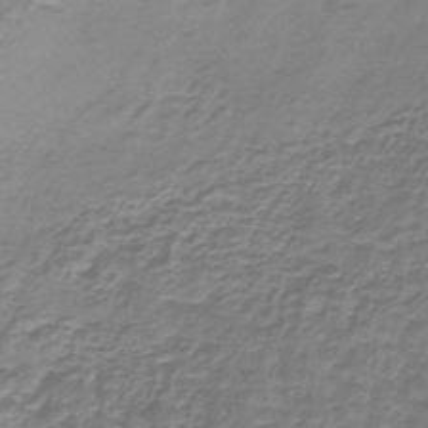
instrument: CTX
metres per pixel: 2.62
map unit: lHb
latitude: -41.7289
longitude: 58.9541
